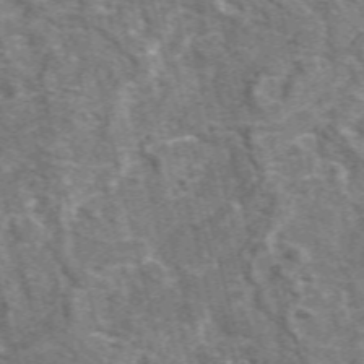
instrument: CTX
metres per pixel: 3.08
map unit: eAb
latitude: 44.4601
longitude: 111.2753
